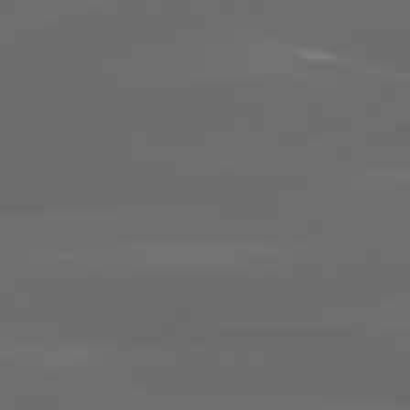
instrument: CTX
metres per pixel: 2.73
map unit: lApd
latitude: 80.2145
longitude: -117.7828
